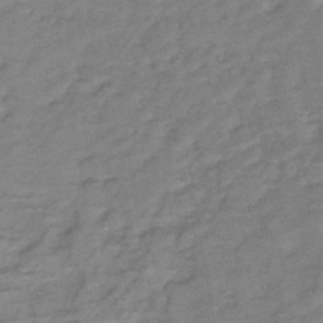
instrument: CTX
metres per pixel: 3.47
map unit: lHb
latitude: -40.8975
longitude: 75.3888
